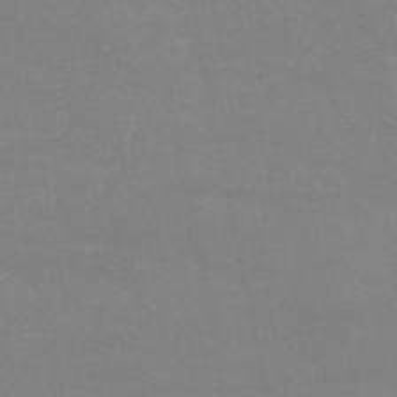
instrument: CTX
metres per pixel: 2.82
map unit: HNb
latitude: -54.1795
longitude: -34.3278
